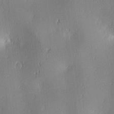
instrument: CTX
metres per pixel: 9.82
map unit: lAa
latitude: 3.2915
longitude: -117.5749
